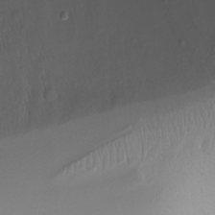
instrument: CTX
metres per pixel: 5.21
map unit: Ht
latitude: -15.7667
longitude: -45.8583
